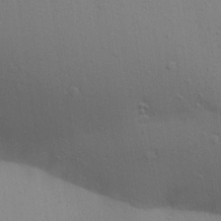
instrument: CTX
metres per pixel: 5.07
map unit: Aa
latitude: 29.8583
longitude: -147.0459
